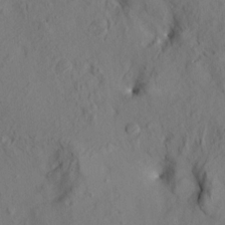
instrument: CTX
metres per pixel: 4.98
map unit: HNhu
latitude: 11.1025
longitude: 23.5966
